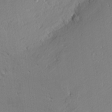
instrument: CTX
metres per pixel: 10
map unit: Nhu
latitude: 1.9150
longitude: -77.7260
